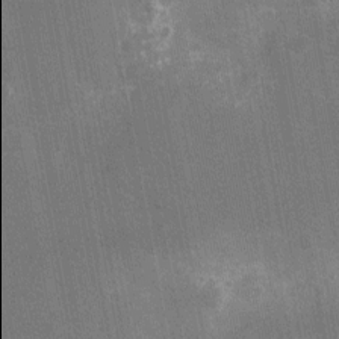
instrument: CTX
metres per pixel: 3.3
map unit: Ht
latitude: -10.5574
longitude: -21.9906
